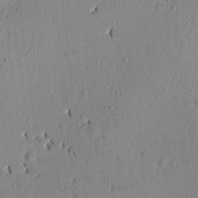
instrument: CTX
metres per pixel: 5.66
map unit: Ave
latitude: -9.5588
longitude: -121.7828
